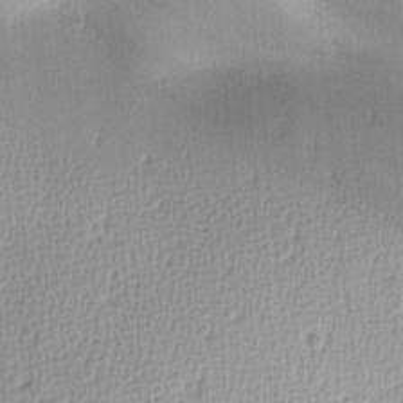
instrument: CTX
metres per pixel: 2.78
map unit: lAa
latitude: -10.2362
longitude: -124.6112
